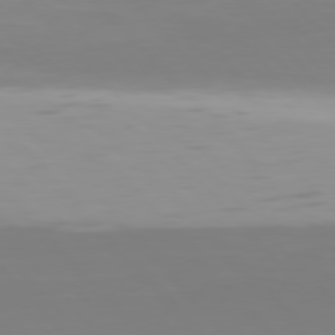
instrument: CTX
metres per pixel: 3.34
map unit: Hpe
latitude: 77.1025
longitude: -174.4034
